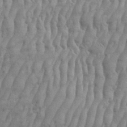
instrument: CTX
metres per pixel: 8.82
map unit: eHh
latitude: 33.5371
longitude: -140.8191
